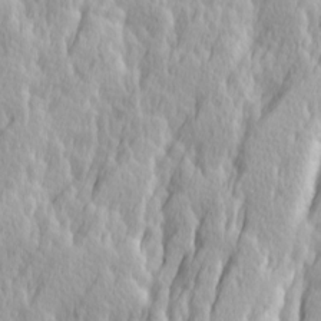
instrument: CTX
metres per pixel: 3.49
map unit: Ave
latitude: 14.1011
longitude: -133.2915
